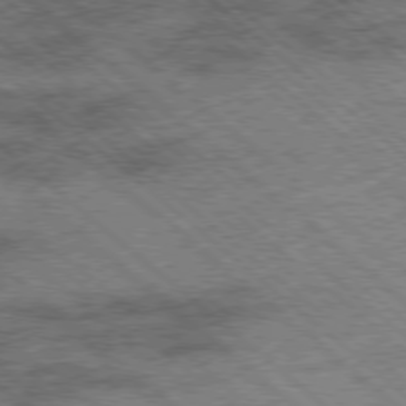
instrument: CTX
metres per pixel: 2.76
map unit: Ap
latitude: -78.4629
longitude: -48.9136
